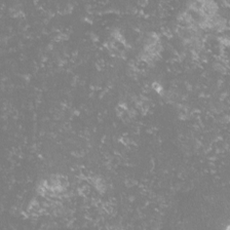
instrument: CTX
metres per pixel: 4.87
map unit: lHvf
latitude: -15.4077
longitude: -100.0444
